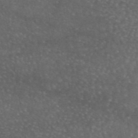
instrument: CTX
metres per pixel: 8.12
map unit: eAb
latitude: 45.8772
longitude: 114.5762
